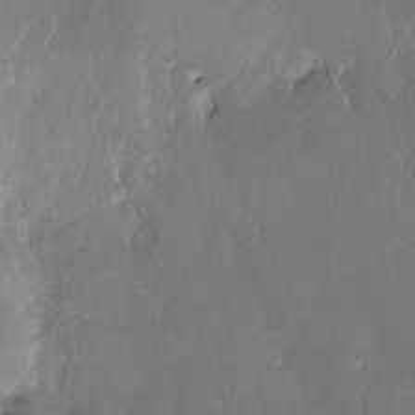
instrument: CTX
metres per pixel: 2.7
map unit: Nhe
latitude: -27.2753
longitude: -110.3467
